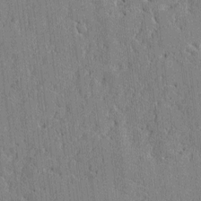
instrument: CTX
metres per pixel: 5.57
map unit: lAvf
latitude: -0.1984
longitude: -107.0269
